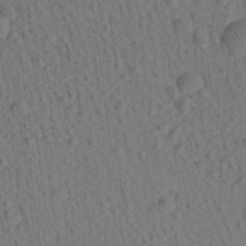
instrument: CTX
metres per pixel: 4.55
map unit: Aa
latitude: 21.9339
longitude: -139.1781
